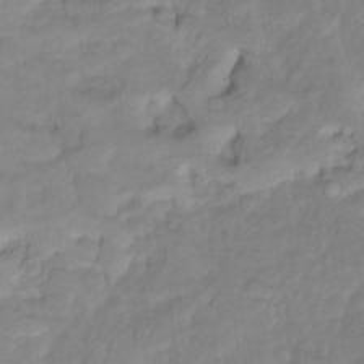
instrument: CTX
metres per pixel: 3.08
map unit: Ht
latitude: -13.7289
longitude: -58.3656
